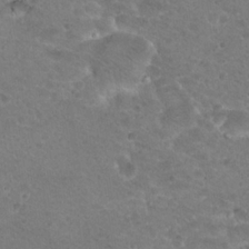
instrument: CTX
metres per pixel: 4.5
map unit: Hto
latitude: 19.6127
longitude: -33.0270
